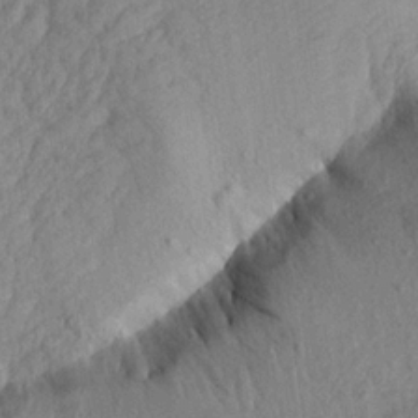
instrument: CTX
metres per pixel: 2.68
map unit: Aa
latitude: 18.1389
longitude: -145.6883
